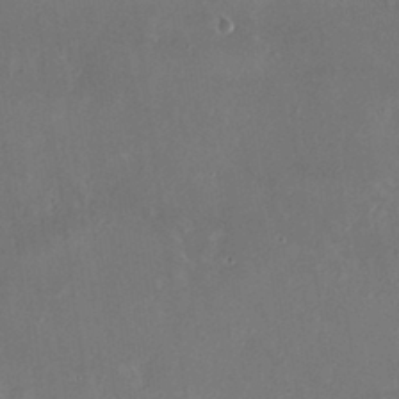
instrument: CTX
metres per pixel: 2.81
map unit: HNhu
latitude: 2.0633
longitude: 6.0850
